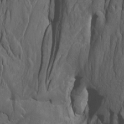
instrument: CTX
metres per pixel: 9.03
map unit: Htu
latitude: -8.0094
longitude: -66.8002
